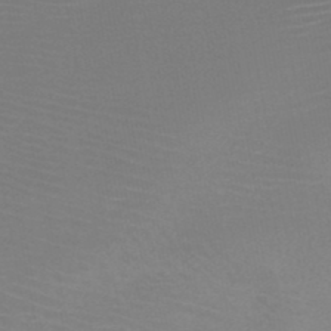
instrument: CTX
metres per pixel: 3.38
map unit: HNb
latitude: -47.3131
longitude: -43.4427
